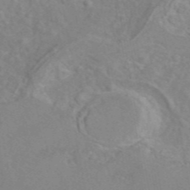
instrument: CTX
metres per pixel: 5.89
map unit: eAb
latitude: 45.5182
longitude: 110.3306
